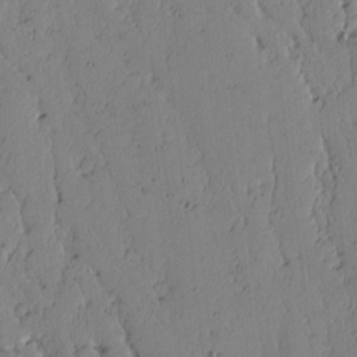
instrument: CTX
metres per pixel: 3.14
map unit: lAvf
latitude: -2.2361
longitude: -106.2523
